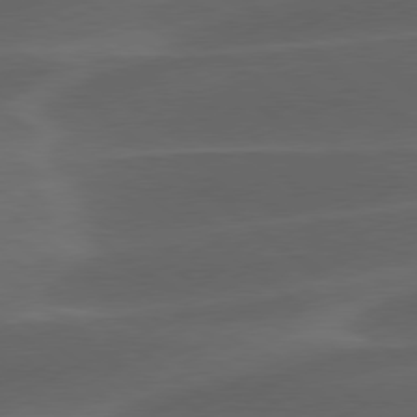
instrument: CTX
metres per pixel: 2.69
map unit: lApd
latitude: 78.6869
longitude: -49.0836
